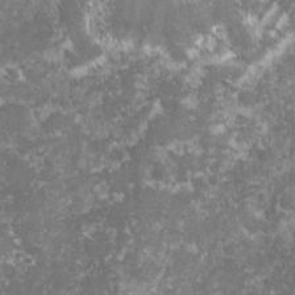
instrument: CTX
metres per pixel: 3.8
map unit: lHvf
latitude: -16.3118
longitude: -99.7638
